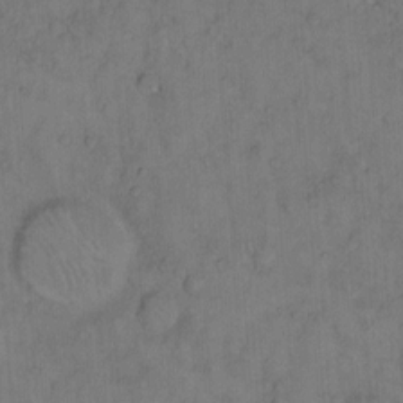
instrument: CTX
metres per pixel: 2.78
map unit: Hto
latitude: 12.6491
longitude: -57.0458
